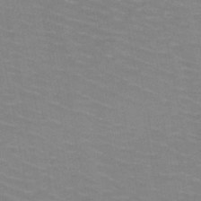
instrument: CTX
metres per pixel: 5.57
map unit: HNb
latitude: -47.9178
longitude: -47.1970
